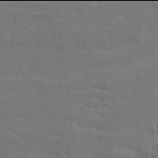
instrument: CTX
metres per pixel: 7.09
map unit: Ave
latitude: 17.9906
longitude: -130.2901
